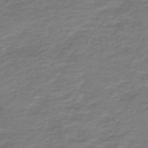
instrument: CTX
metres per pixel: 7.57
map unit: HNb
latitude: -43.0675
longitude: 52.3684
